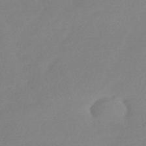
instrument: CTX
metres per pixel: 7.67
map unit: HNhu
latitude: -44.6519
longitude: 91.5966
